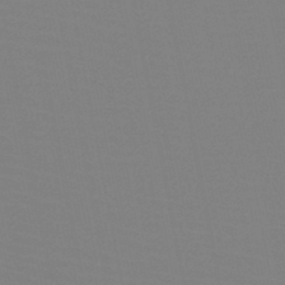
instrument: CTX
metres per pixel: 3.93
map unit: HNb
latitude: -46.5573
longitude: -43.0459
